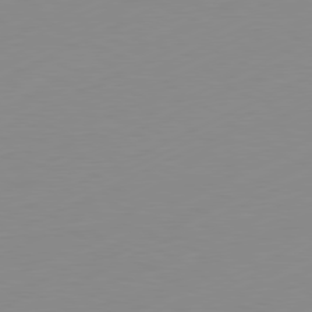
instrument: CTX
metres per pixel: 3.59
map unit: Ap
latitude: -81.1809
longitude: -84.6302
